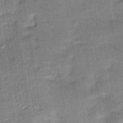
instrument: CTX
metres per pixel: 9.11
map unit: lHb
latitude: -39.3132
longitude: 74.5196
